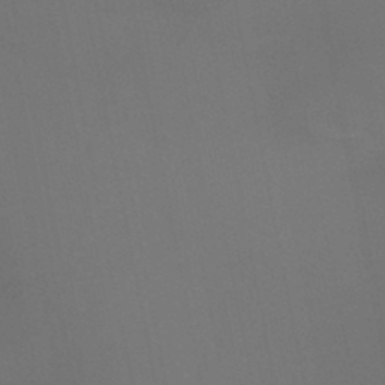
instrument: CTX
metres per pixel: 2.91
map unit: HNb
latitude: -44.5007
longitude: -44.2144
